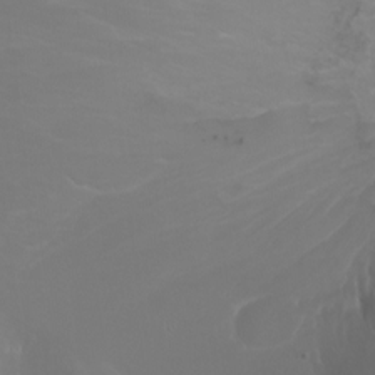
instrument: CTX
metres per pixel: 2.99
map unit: Nhu
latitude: -6.3306
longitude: -90.3845
